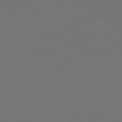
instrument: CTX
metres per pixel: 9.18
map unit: Hpe
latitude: 76.2144
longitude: -139.6127
